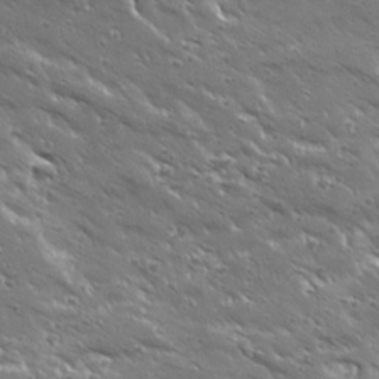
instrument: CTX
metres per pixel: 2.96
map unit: Ave
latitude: 19.4804
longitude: -137.0270
